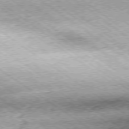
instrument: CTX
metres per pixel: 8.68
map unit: Hpe
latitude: -79.2754
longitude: 7.8422
